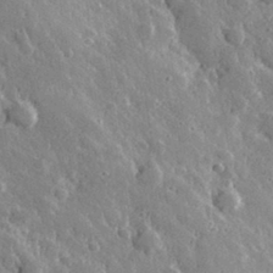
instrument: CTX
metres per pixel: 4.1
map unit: lHvf
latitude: 33.2537
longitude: -85.0459
